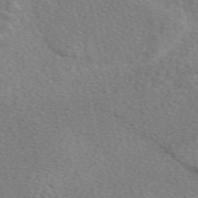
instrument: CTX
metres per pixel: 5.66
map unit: eAb
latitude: 50.5167
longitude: 115.6533
